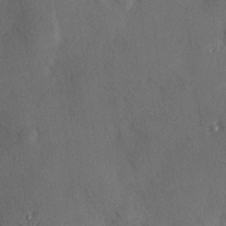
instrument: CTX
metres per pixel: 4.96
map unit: Hve
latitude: 19.7071
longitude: 150.3873
